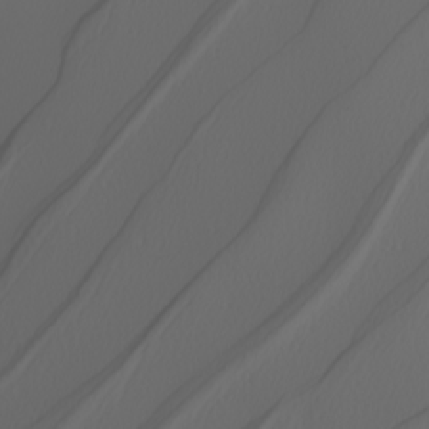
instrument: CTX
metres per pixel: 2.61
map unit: Nhu
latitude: -7.0486
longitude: -94.0822
